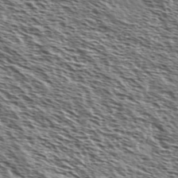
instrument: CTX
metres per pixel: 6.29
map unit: Ave
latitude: 37.8017
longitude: -110.7624
